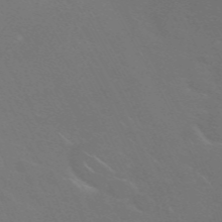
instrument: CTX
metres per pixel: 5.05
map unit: Nhu
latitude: 27.9717
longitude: -61.6127
